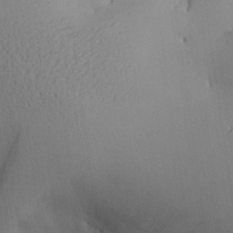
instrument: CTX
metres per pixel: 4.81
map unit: Aa
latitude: 25.3481
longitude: -129.1781
